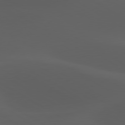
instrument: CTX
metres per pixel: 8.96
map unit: lApd
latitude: 80.1389
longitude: -88.4979
